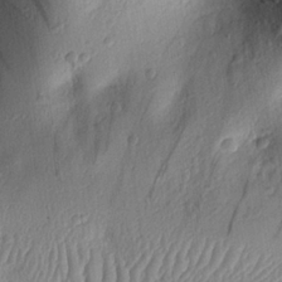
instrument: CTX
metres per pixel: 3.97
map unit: eHh
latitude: 25.9528
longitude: -76.3089
